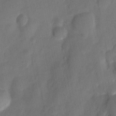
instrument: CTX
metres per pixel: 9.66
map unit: Nhu
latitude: 5.5749
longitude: -24.4034
